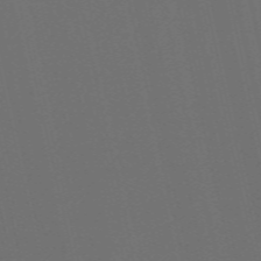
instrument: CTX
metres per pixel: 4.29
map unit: Nve
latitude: -59.8800
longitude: 61.0675
